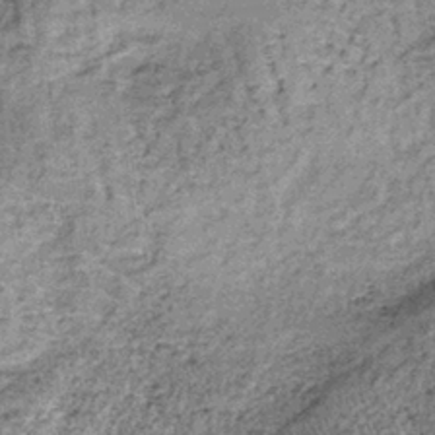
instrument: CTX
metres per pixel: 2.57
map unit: lHb
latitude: -38.1039
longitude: 65.1242
